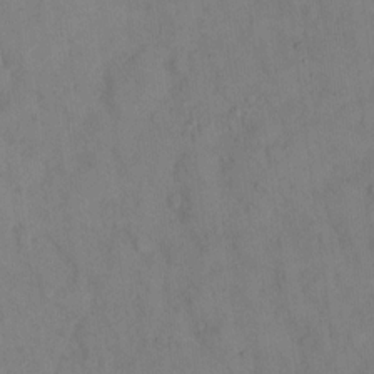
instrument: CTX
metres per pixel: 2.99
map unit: eHh
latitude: 13.4427
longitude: -62.2334
